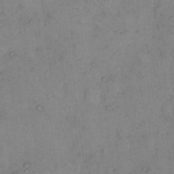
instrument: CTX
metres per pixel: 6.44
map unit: eHh
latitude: 10.8380
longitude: -62.8758
